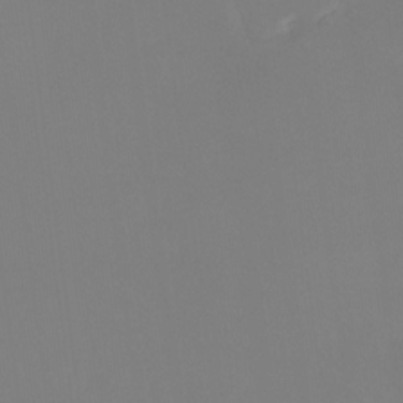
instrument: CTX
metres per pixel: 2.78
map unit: Ht
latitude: -15.2943
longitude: -48.3467
